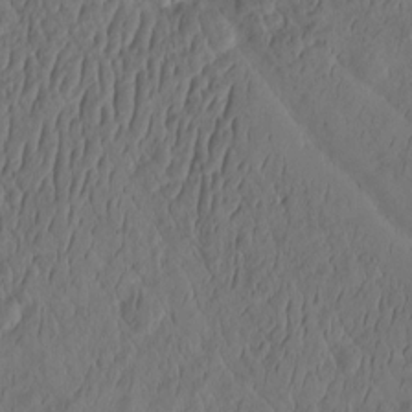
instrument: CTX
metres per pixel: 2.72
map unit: eHh
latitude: -3.0108
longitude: 14.9164
